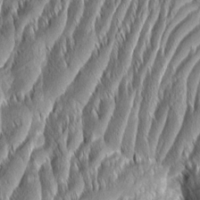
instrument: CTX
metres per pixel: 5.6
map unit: Aa
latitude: 8.4790
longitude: -130.9892
